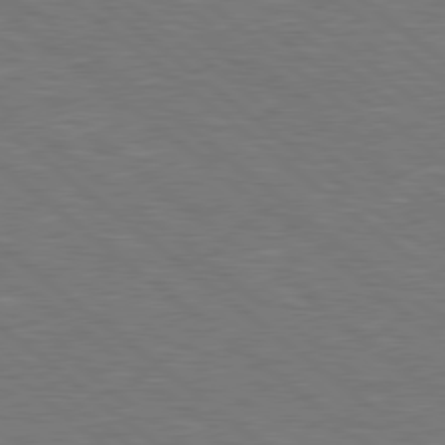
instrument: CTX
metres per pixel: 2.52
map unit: Hpe
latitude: 78.5924
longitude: -153.3104
